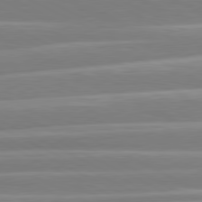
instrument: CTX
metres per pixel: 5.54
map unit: lApd
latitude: 80.8002
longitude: -130.4034
